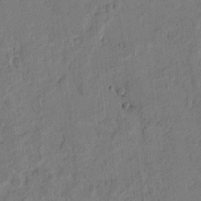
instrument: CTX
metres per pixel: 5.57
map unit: lAvf
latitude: 9.1025
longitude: 166.3873
